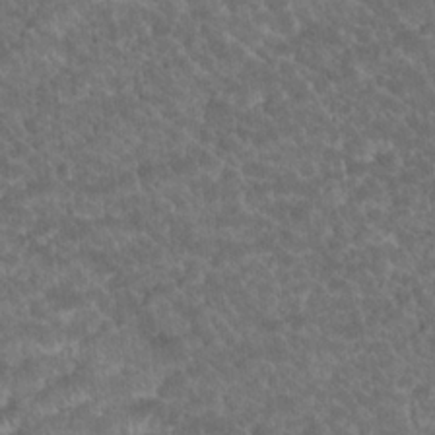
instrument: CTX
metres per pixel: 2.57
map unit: Hto
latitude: 19.5371
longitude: -35.4615
